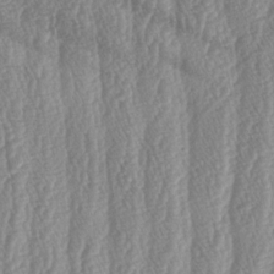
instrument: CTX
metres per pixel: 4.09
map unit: lAa
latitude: -5.5021
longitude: -129.6505
